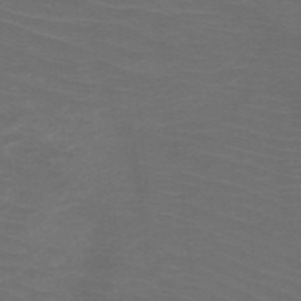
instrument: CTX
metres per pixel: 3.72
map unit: HNb
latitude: -49.5399
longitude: -45.7827
